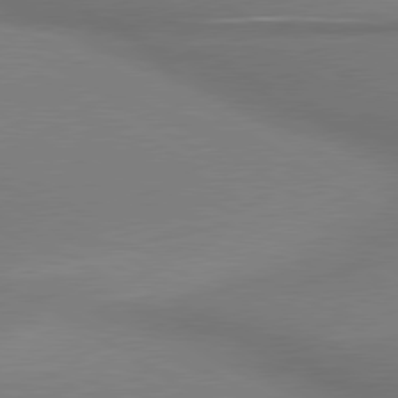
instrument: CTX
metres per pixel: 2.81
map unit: lApd
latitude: 79.8961
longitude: 177.9556
